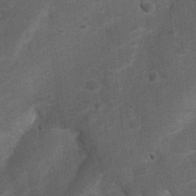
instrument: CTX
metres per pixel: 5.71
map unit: Nhu
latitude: 5.8583
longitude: -23.5182
